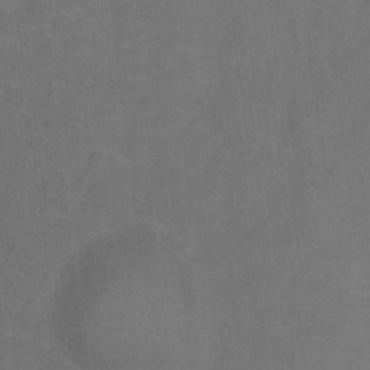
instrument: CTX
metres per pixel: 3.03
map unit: Ht
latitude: -0.2929
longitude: -38.5168
